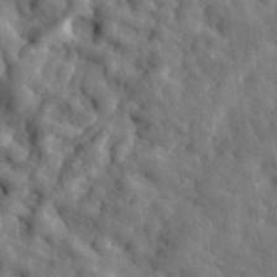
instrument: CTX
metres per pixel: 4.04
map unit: eHh
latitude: 32.5168
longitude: -77.8961
